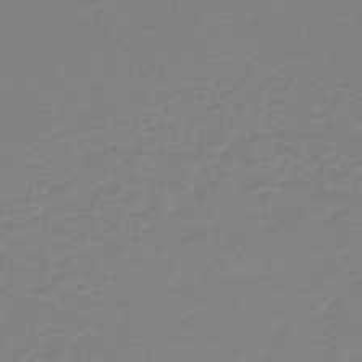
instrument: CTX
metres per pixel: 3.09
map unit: HNhu
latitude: -47.3131
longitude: 98.6329
